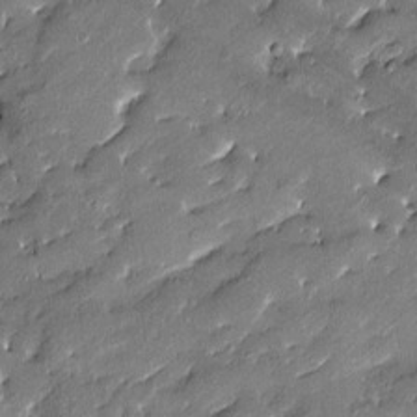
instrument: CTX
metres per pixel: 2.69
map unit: Htu
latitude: -8.4818
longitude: 176.8219
